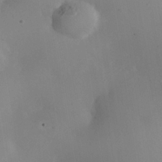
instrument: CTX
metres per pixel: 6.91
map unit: Nhe
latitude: -35.5399
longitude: -130.7814
